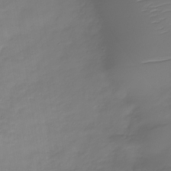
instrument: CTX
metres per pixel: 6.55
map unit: Nhe
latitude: -36.8219
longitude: -89.9339
